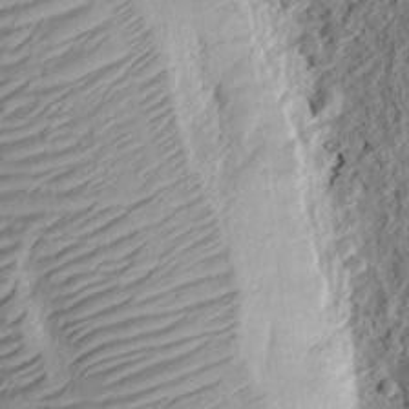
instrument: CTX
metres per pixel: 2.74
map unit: Ht
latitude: 10.8002
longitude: -75.4426
